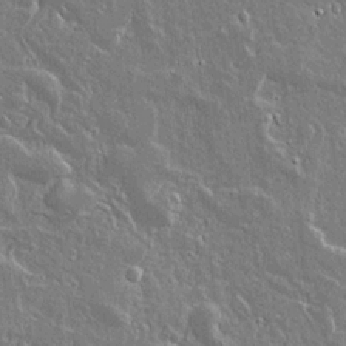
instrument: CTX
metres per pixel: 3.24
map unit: lAvf
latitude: 15.2537
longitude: -128.5168
